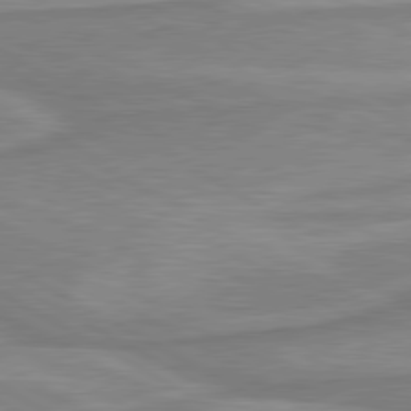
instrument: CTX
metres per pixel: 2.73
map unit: lApd
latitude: 80.3278
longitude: -173.4993
